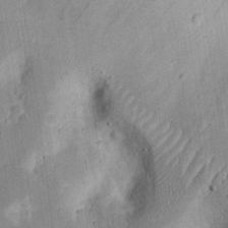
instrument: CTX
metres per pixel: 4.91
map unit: eHh
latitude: 17.3293
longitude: -73.1781
